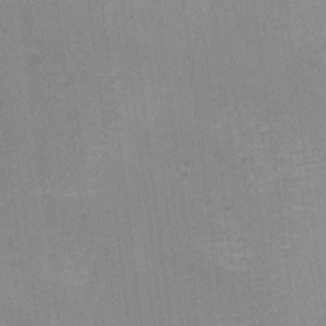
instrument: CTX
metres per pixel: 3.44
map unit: Hto
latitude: 6.9325
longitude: -37.4805
